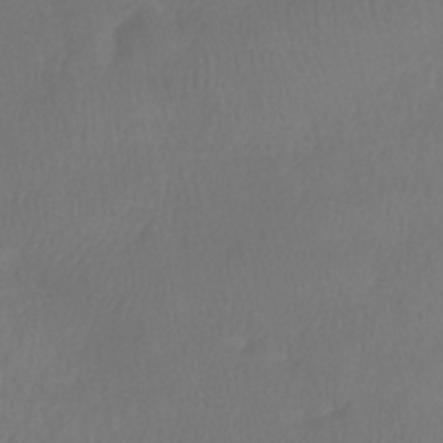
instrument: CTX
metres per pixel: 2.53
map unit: eHb
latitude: -39.0676
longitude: 76.6141
